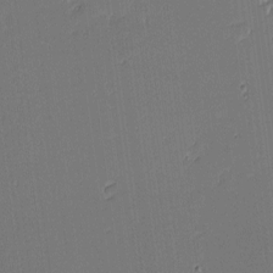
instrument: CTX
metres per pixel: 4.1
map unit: eHh
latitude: -3.6910
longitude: -81.8961
